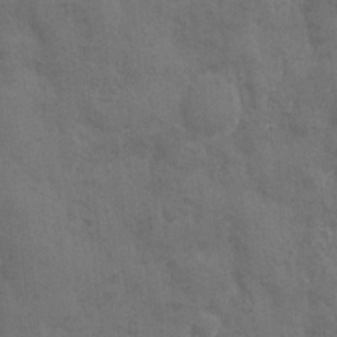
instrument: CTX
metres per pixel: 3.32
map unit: Ave
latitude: -7.8422
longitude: -120.2145
